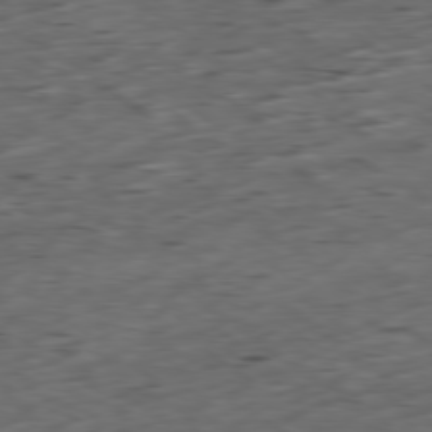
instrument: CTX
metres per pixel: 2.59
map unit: Ap
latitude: -79.1431
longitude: -58.5546
